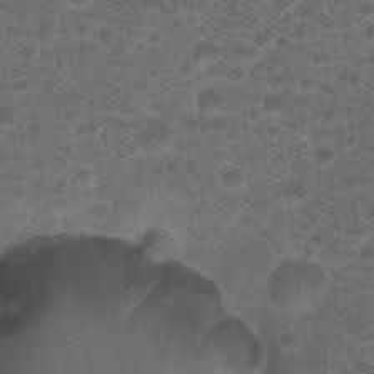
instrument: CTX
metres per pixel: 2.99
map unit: Hto
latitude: 19.2537
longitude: -40.5167
